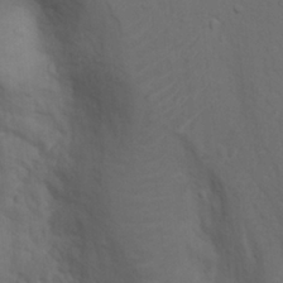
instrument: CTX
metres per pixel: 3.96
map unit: Nhu
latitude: 8.5168
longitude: -24.4790
